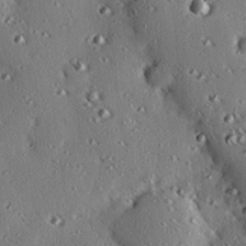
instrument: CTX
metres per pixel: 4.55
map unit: eHh
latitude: 22.2333
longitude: -90.4601
